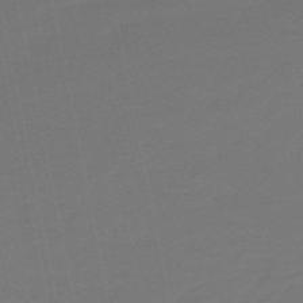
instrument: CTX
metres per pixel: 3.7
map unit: lHb
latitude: -49.7289
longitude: 79.8800
